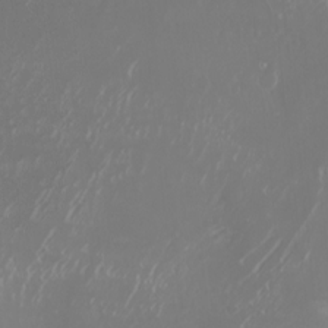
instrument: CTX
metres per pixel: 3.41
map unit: Nhu
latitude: -6.6140
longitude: -90.0444
